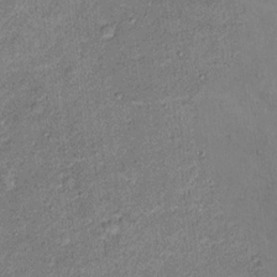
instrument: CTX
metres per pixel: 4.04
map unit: Ht
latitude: 11.8017
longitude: -39.8205
